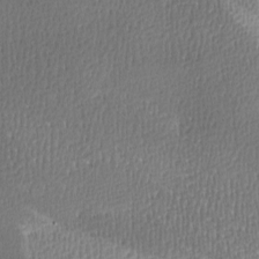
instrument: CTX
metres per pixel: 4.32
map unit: lAa
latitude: -8.6518
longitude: -125.1592
